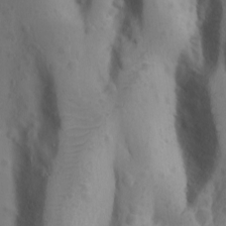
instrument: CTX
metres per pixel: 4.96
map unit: Ave
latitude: -9.3321
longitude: -121.4049
